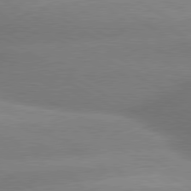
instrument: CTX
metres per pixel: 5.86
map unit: lApd
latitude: 80.0822
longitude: -155.5938
